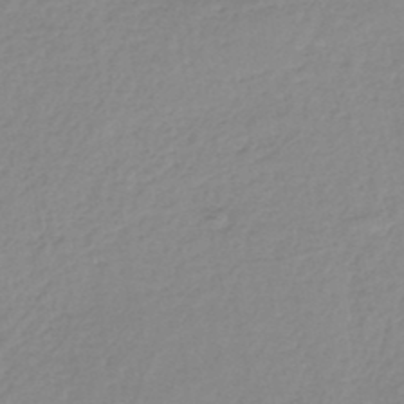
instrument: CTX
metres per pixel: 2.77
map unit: eHh
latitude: -45.5021
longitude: -29.0080
